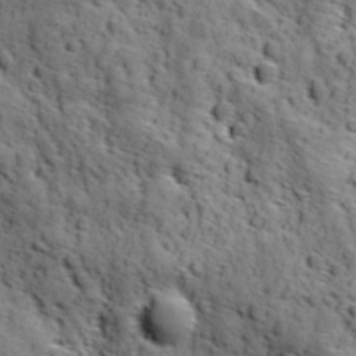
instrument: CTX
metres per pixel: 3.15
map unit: Ave
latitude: 11.9528
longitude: -105.3482
